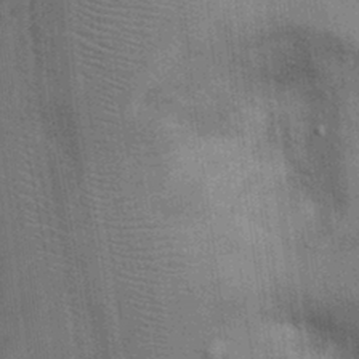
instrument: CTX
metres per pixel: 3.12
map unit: Hto
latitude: 14.7813
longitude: -39.4804
